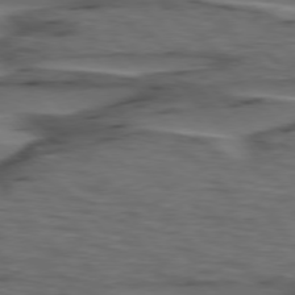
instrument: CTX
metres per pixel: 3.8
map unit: lApd
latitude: 75.8961
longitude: -71.1403
